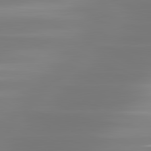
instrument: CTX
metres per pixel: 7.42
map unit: lApd
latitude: 81.4048
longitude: -134.5545
